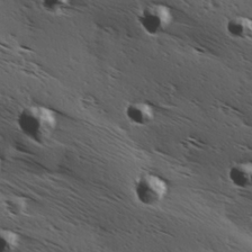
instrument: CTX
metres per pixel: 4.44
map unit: Hve
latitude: 23.9150
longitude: -96.7435
